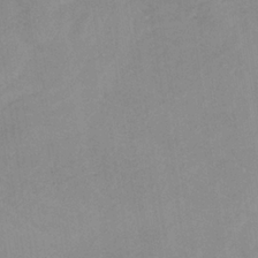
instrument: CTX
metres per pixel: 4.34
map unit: HNb
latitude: -31.9178
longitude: 62.4818
